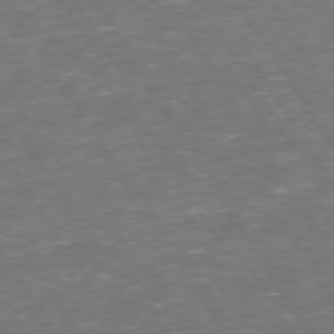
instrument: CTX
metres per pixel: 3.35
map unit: Hpe
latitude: 73.6316
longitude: -124.5167
